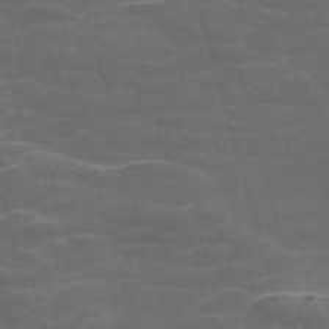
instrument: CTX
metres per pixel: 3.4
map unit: Nve
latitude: -57.9556
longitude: 65.3321
